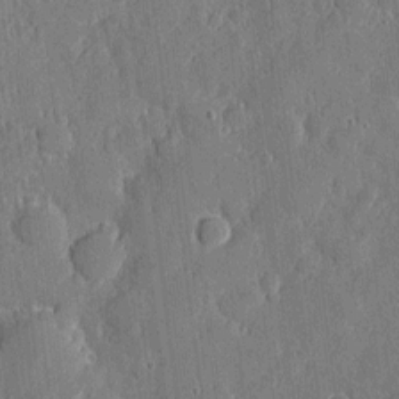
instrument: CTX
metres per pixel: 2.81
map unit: eHh
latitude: 4.0444
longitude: -71.5749
